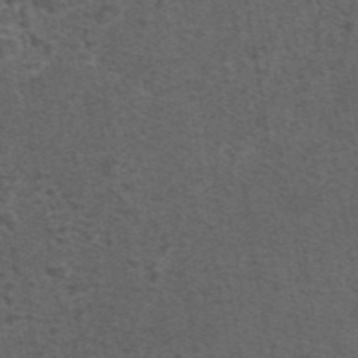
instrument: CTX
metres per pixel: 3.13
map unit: eAb
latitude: 43.8961
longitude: 105.1620
